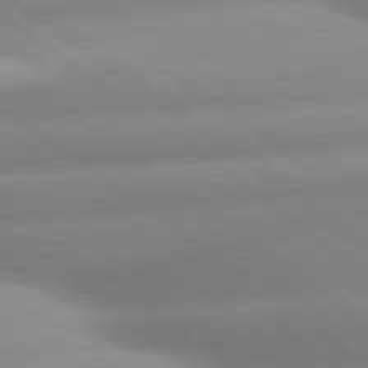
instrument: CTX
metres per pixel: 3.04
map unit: lApd
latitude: 80.2333
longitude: -161.0269
